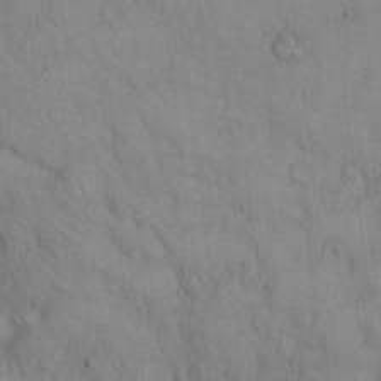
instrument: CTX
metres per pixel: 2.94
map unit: Hto
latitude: 8.3278
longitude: -60.5734
